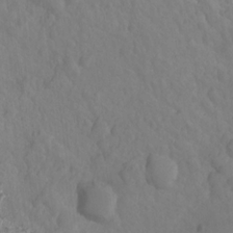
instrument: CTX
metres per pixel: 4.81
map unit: Hto
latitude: -3.2942
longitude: -34.5168
